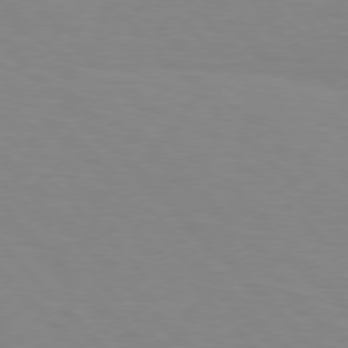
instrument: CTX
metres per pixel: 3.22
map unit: Hpe
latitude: 76.7624
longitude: -160.3089
